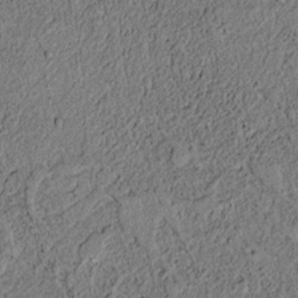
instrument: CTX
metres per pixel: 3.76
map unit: lAvf
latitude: 5.5749
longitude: 168.0661
